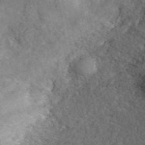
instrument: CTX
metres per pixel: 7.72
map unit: ANa
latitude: 45.0647
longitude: 46.5573
